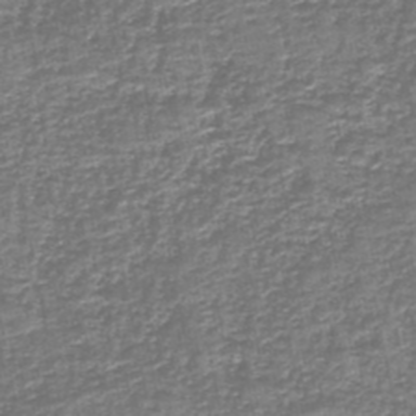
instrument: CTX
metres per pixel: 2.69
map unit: lHb
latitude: -43.8422
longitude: 53.8044
